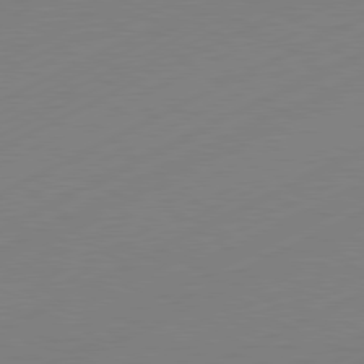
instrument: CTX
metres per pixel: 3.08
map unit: Hpe
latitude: -81.7667
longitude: 12.9920
